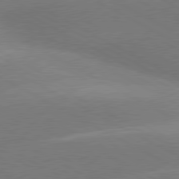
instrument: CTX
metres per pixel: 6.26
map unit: lApd
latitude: 80.3278
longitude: -151.2726
